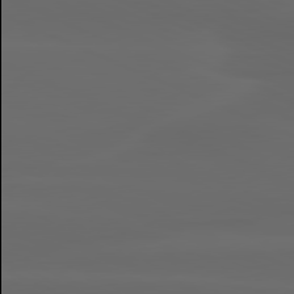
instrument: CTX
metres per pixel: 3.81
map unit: lApd
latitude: 80.3656
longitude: -117.9906
